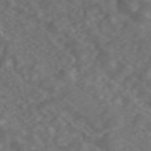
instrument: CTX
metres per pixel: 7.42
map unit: ANa
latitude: 45.1214
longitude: 22.2740
